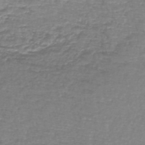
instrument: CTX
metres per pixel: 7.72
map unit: lHb
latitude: -44.0472
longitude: 57.2754
